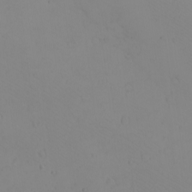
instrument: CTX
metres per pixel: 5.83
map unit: eHh
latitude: -9.5021
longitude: -68.2522
